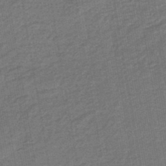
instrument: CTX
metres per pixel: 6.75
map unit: eHb
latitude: -46.7085
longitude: 88.2172
